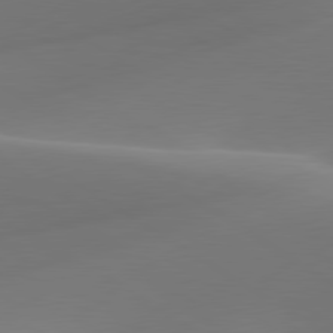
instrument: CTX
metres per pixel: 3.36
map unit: lApd
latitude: 79.9528
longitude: -92.6868
